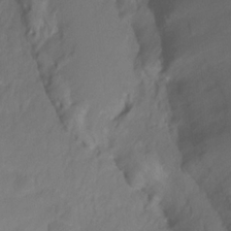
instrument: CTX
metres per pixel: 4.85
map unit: HNhu
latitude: -27.5966
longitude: 75.1243
